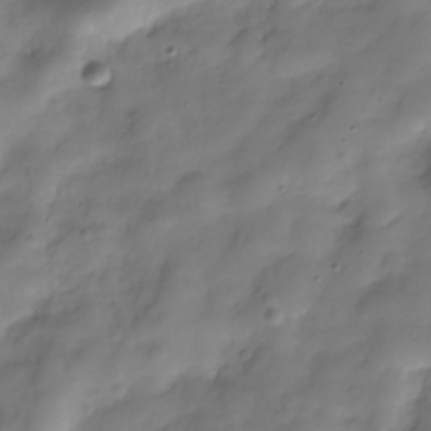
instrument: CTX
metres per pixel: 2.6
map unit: Hve
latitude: -30.2361
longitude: 94.2739
